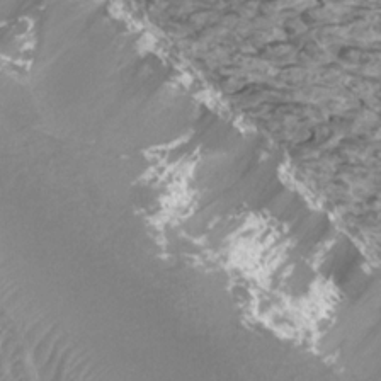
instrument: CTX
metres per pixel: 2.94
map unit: Htu
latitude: 3.2915
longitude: -20.9703
